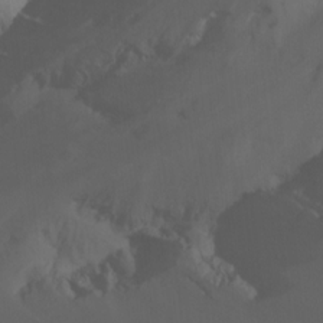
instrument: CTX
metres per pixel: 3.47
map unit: Nhu
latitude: -14.3118
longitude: -55.5371
